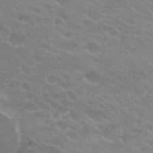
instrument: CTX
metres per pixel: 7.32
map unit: Hto
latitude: 25.5560
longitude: -37.1214
